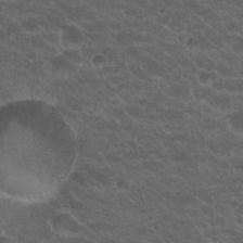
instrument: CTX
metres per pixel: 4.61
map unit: Hto
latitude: 19.8961
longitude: -35.7260
